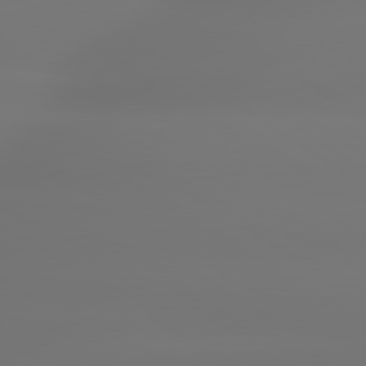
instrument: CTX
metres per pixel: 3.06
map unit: lApd
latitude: 79.6127
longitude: -137.4238
